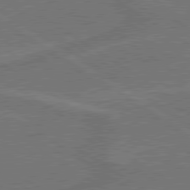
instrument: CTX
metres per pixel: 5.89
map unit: lApd
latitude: 79.8395
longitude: 165.5966
